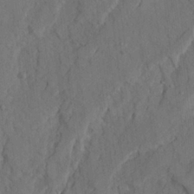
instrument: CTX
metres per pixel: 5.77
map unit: Ave
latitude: 23.6316
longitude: -133.5182
